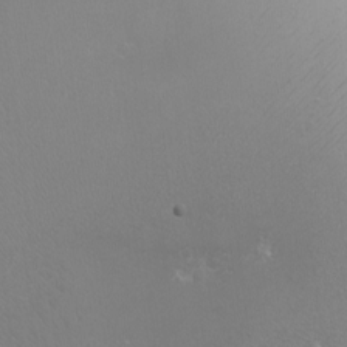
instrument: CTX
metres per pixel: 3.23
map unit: eHh
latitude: -10.8975
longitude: -64.4601
